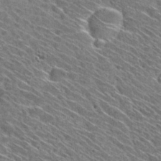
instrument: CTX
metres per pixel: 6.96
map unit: Hto
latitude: 30.1956
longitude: -45.4426
